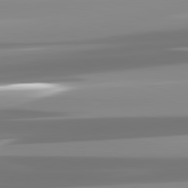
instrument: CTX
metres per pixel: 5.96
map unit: lApd
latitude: 82.0633
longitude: -138.3656
